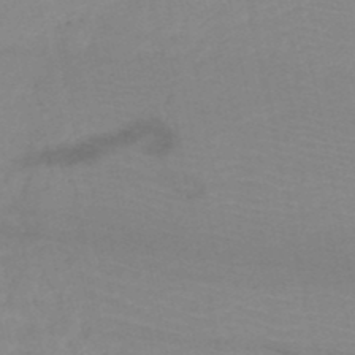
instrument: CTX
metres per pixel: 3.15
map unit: HNb
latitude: -49.3321
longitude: -43.6316
